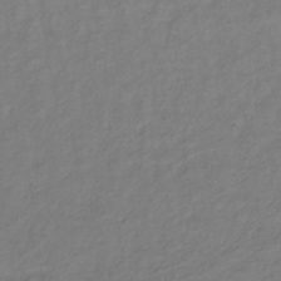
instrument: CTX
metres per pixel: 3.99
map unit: lHb
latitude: -35.0864
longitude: 72.2550
